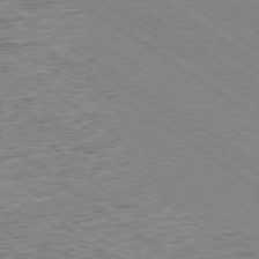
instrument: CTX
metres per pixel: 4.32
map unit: Ap
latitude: -78.8975
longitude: -85.5560
